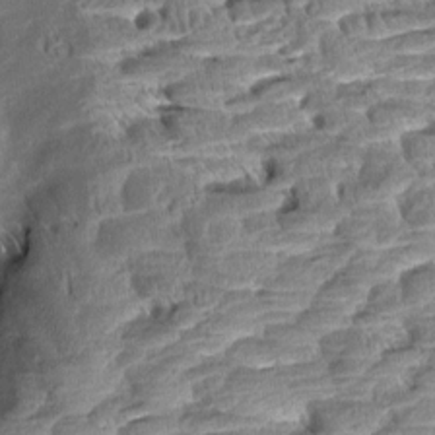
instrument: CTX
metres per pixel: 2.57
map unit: Aa
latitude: 8.6113
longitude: -133.0836
